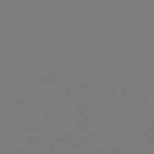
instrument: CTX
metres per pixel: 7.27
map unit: eHb
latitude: -50.1984
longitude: 69.8611
